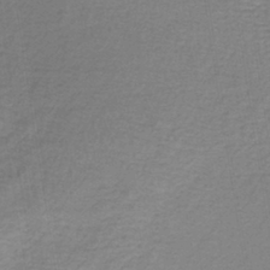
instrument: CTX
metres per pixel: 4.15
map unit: lHb
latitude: -41.3132
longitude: 59.7099
